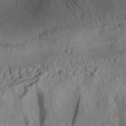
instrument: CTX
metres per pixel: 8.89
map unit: Aa
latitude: 28.3845
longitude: -134.9324
